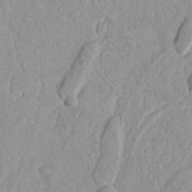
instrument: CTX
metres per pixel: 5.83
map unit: Nhu
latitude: 18.5923
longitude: -77.4804
